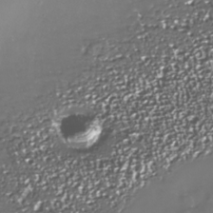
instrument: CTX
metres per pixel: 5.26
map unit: Nhe
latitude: -34.3495
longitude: -88.8191
